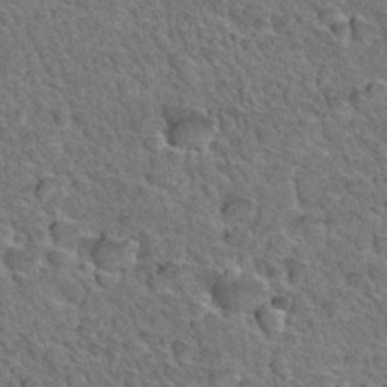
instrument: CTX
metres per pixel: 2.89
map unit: Hto
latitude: 35.1403
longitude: -46.4790
